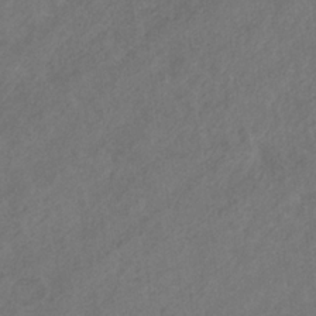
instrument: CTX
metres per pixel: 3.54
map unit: eHb
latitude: -31.0675
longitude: 70.4818
